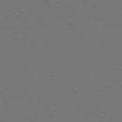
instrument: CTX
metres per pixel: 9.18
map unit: Hpe
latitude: 77.3670
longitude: -170.3845
